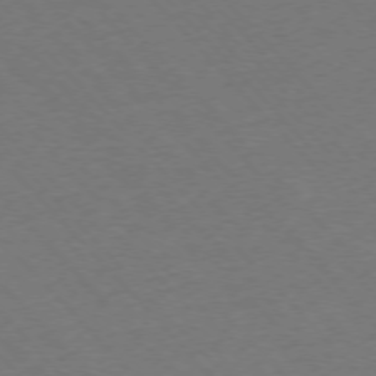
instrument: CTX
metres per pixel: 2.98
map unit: Ap
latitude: -76.2173
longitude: -85.9717
